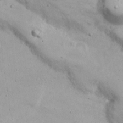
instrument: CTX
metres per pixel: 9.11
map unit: Nhu
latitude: 21.1214
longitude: -72.1956
